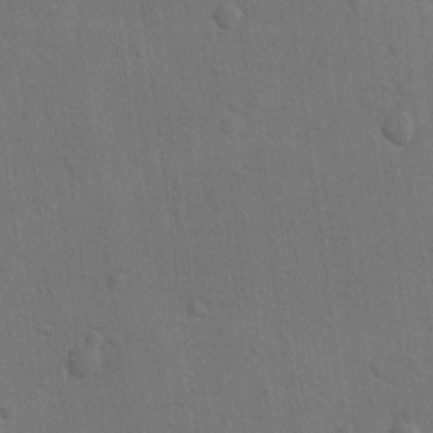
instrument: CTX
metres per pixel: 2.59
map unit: lAvf
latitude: -9.5021
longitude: -120.3468
